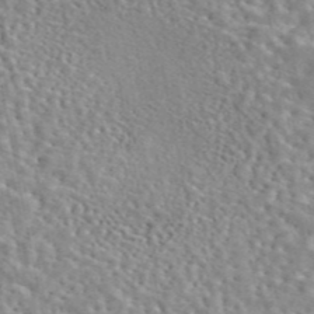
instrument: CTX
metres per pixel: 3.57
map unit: eAb
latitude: 44.7813
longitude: 113.6344
